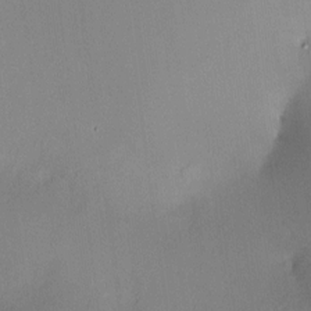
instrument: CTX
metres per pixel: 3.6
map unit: HNhu
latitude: 5.9528
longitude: 9.3321
